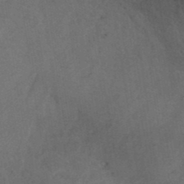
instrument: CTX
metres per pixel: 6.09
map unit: ANa
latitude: 39.2348
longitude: 29.5777
